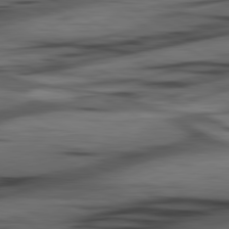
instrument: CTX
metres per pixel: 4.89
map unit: lApd
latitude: 80.7435
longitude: -84.1578
